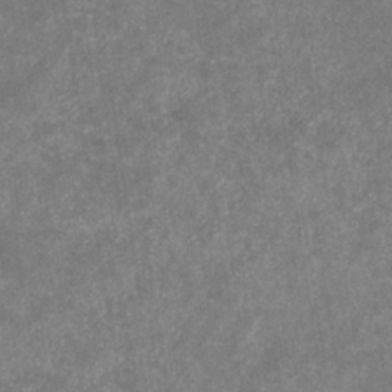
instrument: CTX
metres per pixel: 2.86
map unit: eHb
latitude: -31.6155
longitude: 71.6155
